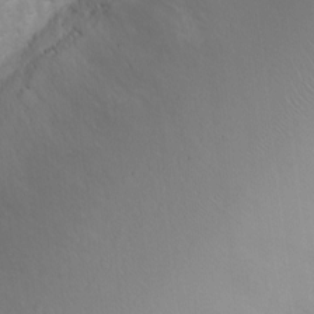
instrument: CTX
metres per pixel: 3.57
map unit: Ht
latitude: -0.6897
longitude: -16.5168
